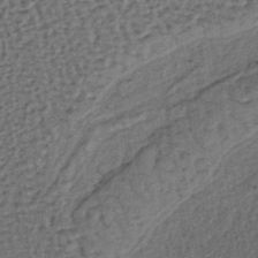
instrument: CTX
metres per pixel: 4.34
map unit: lHb
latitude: -39.3321
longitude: 62.5384
